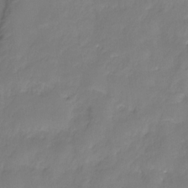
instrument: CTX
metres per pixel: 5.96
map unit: HNhu
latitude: -27.4454
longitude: 74.8975
